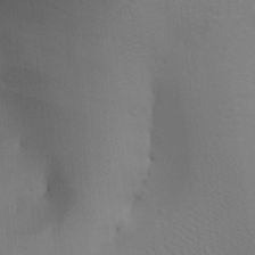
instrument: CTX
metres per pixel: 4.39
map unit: Aa
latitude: 27.8772
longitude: -131.7261
